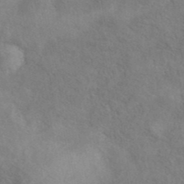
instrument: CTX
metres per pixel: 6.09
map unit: eAb
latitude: 40.3089
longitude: 108.3306
